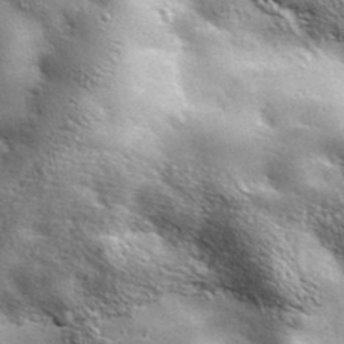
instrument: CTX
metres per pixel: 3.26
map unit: ANa
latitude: 39.9528
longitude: -90.4601
